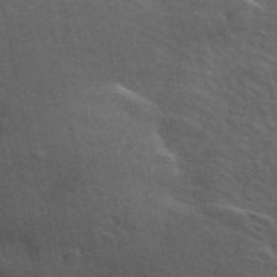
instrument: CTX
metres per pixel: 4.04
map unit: ANa
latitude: 49.7639
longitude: -82.2900
